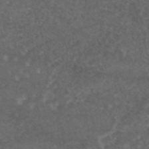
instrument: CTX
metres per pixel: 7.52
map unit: eAb
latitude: 45.8205
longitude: 115.2376
